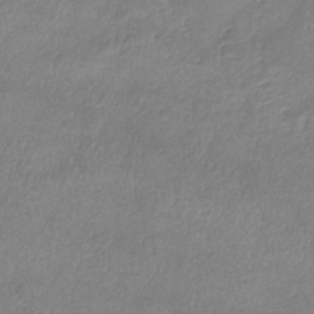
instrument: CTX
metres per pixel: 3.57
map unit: lHb
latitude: -34.0283
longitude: 72.3873
